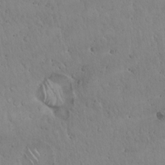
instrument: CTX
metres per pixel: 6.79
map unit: Hto
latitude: 17.4049
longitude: -59.1403
